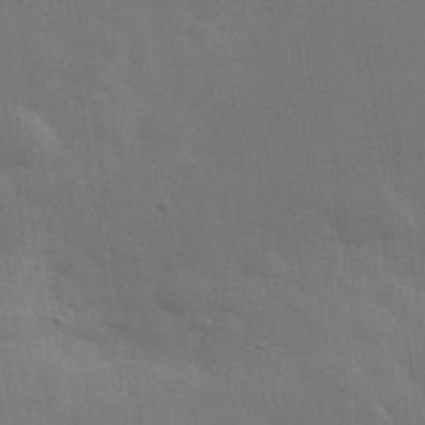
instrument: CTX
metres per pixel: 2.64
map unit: eHh
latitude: 33.7072
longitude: -70.3089
